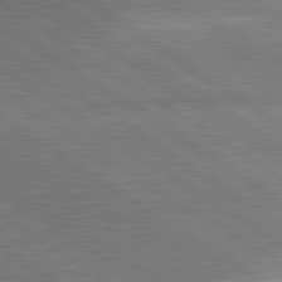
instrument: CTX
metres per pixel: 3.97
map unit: lApd
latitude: 81.3859
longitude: 140.2361
